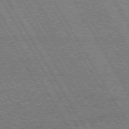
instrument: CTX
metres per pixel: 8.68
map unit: Hpe
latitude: 73.2159
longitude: -142.5357
